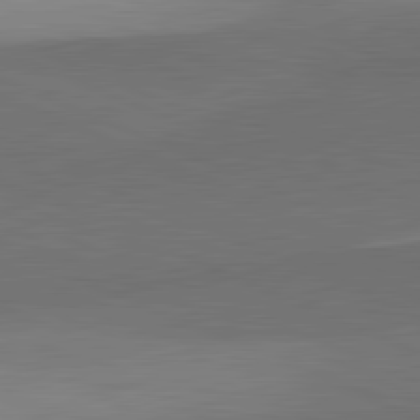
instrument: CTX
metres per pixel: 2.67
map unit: lApd
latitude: 81.7639
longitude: 138.1984
